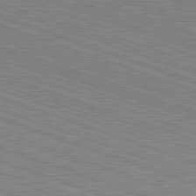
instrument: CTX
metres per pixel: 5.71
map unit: Hpe
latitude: -82.6707
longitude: 8.4062
